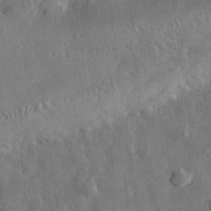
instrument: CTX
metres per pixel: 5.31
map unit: eHh
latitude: 31.0270
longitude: -77.4426
